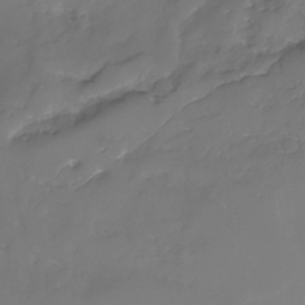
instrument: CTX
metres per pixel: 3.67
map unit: Nhe
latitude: -32.6141
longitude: -93.6316
